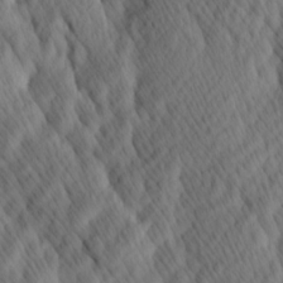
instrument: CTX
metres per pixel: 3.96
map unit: Hve
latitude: 14.1389
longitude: -91.5749
